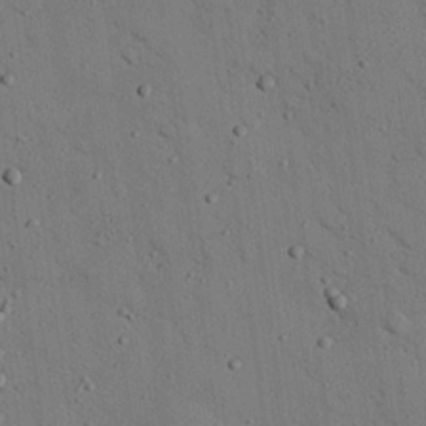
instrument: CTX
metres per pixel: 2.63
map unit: eHh
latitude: 25.6882
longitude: -77.5371
